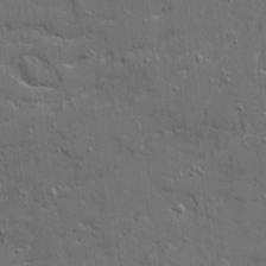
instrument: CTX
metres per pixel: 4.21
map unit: Ave
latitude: 19.4426
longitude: -128.7246
